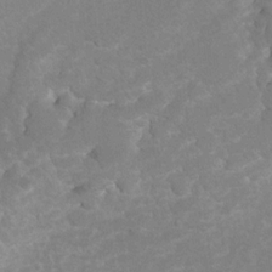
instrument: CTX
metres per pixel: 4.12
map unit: Hto
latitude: 6.4790
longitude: -30.6302
